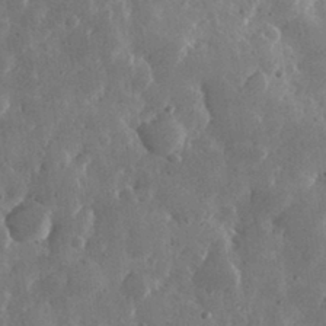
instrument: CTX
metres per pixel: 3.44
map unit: lHvf
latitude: 31.9528
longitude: -88.9703
